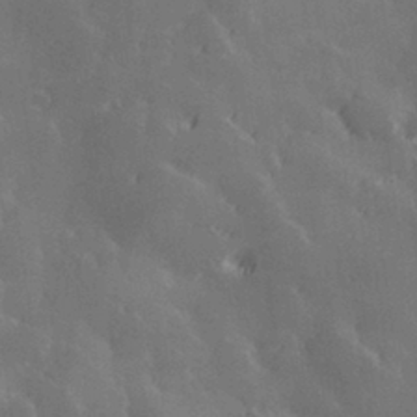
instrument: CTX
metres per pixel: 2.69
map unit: Hve
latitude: 28.2900
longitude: 145.6911
